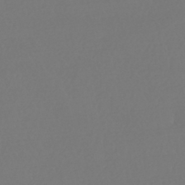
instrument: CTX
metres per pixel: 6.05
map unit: HNhu
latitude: -43.0486
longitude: 93.5777
